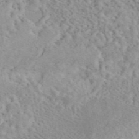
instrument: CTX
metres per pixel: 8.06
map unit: eAb
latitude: 44.4601
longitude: 115.7100
